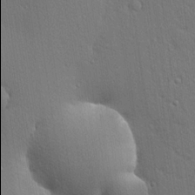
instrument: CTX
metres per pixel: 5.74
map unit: lHvf
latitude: 19.3670
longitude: 142.0094
